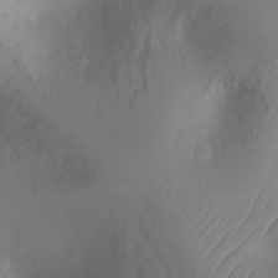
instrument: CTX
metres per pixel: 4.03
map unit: Ht
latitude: -7.2565
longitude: -23.5938
